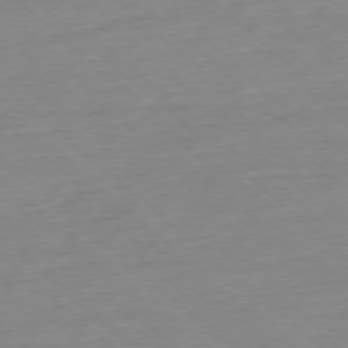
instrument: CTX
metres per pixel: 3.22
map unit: Ap
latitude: -77.6155
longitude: -96.8569
